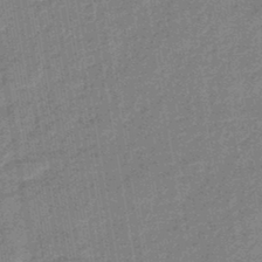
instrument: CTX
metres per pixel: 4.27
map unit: eHb
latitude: -44.4251
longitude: 86.7085
